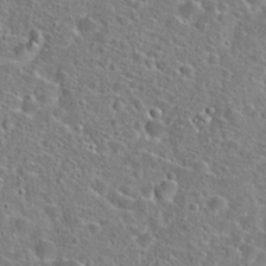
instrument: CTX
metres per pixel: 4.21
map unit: Hto
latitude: 23.4615
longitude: -46.0444
